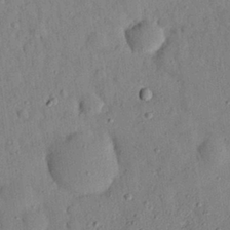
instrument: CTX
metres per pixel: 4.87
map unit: eHh
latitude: 27.0270
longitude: -75.9150
